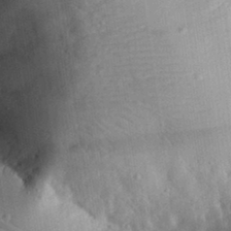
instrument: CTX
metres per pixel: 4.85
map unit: eHh
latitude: 32.9325
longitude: -76.2900
